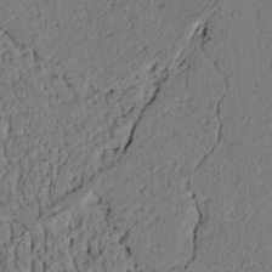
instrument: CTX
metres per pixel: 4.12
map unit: lAvf
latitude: 4.4601
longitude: 167.4832
